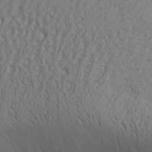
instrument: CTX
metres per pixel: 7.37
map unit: Aa
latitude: 29.9906
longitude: -139.9717
